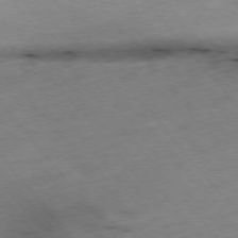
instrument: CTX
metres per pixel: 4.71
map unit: Hpe
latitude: -76.4440
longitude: -18.4979
